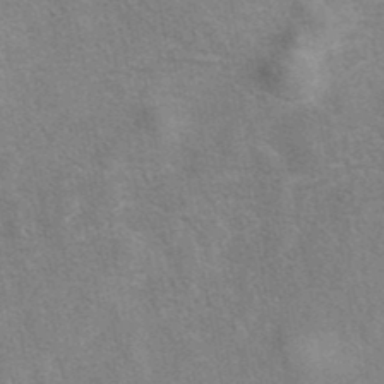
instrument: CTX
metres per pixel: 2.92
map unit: eAb
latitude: 40.5545
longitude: 106.7463
